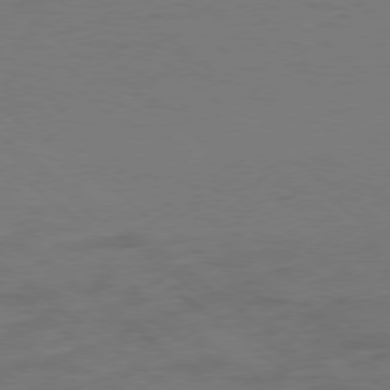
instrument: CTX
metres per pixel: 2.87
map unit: Ap
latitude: -79.2942
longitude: -56.6490
